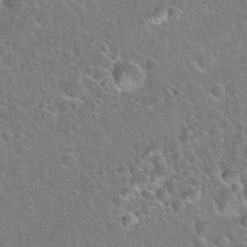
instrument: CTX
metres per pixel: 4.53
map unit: Hto
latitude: 22.3656
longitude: -51.2914
